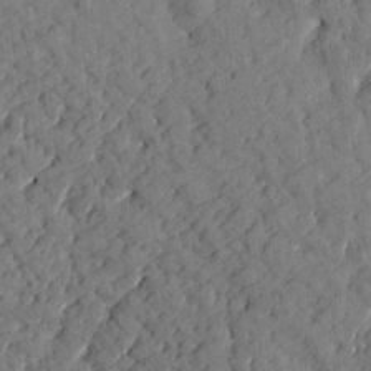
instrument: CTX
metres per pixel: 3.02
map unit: Htu
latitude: 1.1592
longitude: 179.5021
